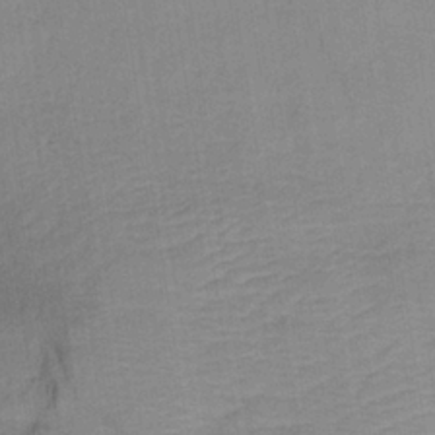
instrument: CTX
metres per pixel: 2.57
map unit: lHb
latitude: -36.0094
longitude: 72.9730
